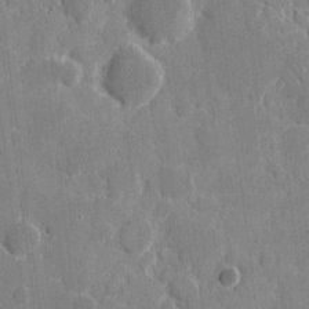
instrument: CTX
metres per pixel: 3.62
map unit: eHh
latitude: 7.8583
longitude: -67.3103
